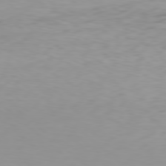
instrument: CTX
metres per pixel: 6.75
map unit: Hpe
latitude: 78.1011
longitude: -137.9150
